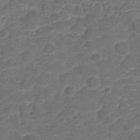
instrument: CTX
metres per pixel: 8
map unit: HNhu
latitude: -21.1809
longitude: 85.1053
